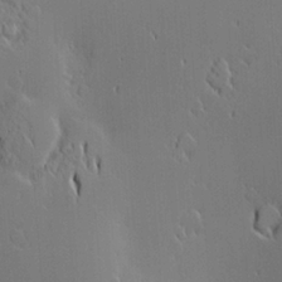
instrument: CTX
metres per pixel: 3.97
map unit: Nve
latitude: -9.3887
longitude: 174.1605
